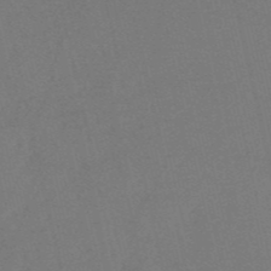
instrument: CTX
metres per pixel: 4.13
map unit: HNb
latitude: -53.6910
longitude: -41.9150
